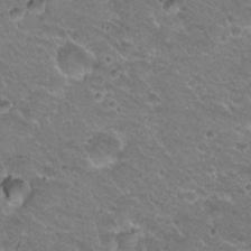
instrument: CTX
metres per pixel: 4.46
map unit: Hto
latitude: 20.6680
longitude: -33.0081
